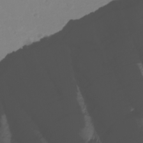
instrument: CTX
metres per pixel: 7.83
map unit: Nhu
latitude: -3.0864
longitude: -74.2334
